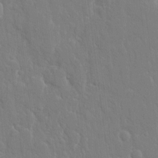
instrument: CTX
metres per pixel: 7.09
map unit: eHh
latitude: 12.5924
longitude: -70.4034
